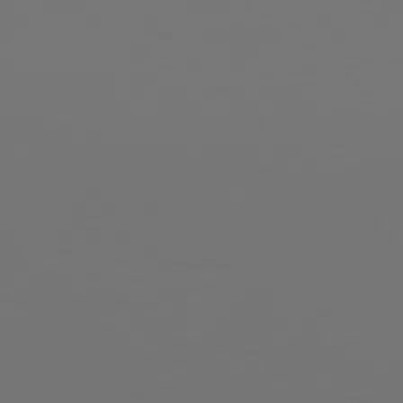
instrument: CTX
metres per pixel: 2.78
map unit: Hpe
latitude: 76.8191
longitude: -165.0269
